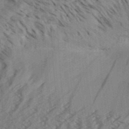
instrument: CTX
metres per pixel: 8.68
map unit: Aa
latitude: 32.5924
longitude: -139.0836
